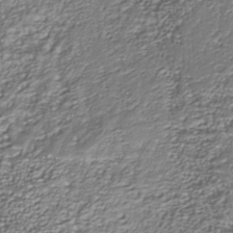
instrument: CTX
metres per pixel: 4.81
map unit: Nhu
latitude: -38.2362
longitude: -82.6868
